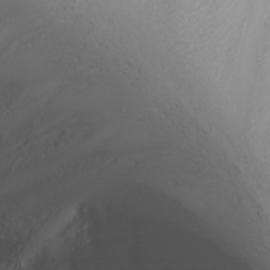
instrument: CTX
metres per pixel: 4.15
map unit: Nhu
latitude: -4.7652
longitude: -80.6490
